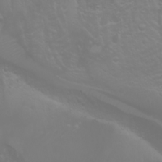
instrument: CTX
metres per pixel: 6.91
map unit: Htu
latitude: -1.0865
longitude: -75.0081
